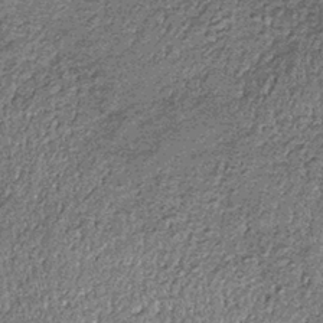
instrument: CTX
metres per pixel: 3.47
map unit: lHb
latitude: -39.6722
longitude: 65.4455
